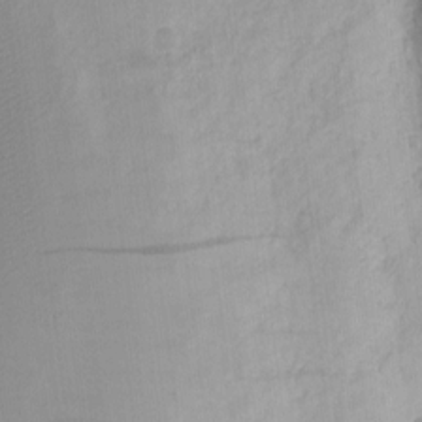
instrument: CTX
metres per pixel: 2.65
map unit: eHh
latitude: -2.4251
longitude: -73.7072
